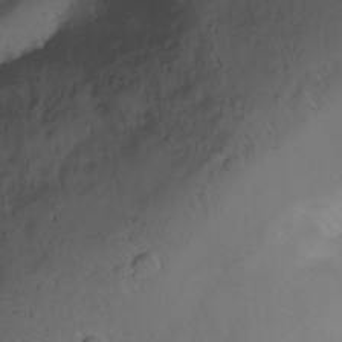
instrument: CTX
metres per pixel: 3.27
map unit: Ht
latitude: -15.6533
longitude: -41.0458
